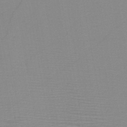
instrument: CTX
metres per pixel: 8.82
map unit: HNb
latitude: -45.4643
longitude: -42.8569
